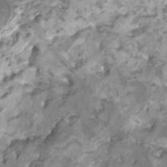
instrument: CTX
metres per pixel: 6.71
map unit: HNhu
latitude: 3.2537
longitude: -2.9324
